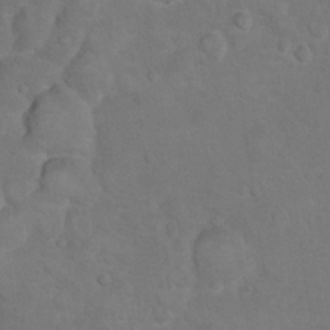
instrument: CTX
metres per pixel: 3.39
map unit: Hto
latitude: 10.5924
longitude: -35.9906
